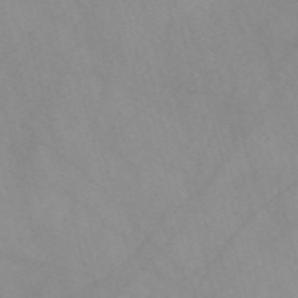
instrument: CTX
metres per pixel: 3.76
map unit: Nve
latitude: -57.8800
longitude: 58.6896
